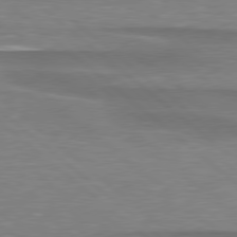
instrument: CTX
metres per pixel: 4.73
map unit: lApd
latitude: 79.1214
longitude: -88.4601
